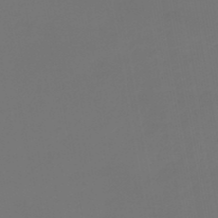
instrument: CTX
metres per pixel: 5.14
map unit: lHb
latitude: -47.4643
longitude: 71.2754
